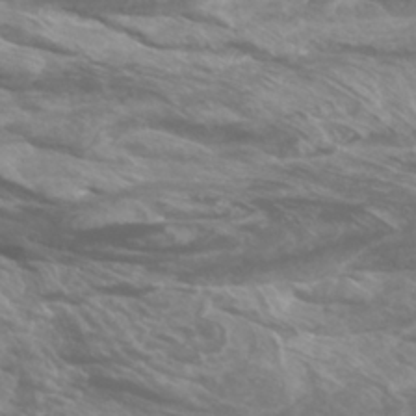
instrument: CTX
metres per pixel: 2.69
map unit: Htu
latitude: -5.4454
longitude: -75.5182
